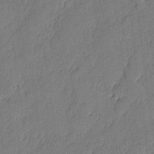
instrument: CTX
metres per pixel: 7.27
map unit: eHh
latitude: 4.4412
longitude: -75.8205
